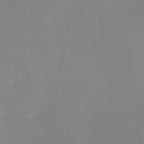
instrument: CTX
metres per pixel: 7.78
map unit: lHvf
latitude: -11.1998
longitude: -100.4790
